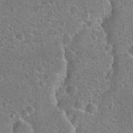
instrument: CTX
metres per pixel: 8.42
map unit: Hto
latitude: 22.1767
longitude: -47.8206
